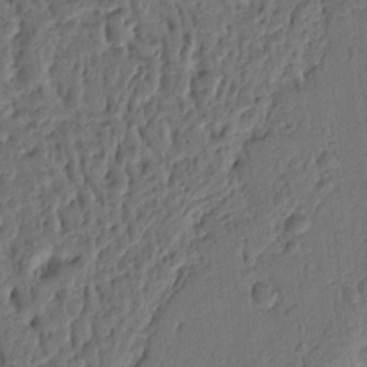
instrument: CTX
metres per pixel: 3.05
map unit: Ht
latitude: 9.9528
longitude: -76.4601
